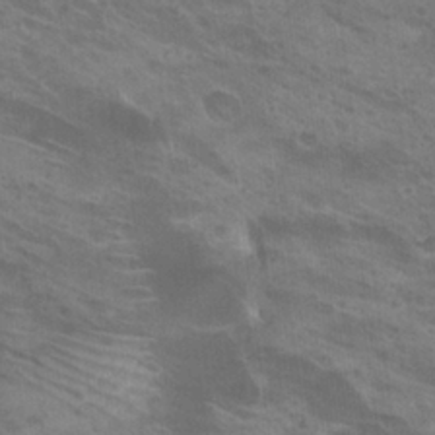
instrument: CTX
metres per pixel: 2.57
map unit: Hto
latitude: 25.4993
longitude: -38.7057
